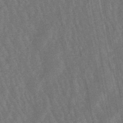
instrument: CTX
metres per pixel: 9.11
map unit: lHb
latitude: -49.6344
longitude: 71.8422
